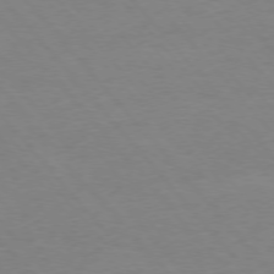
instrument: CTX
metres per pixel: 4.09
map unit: Ap
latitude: -76.5385
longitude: -88.4412
